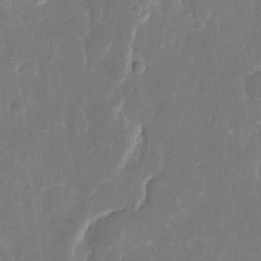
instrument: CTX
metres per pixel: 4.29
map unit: eHh
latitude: 8.2145
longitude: -70.3845
